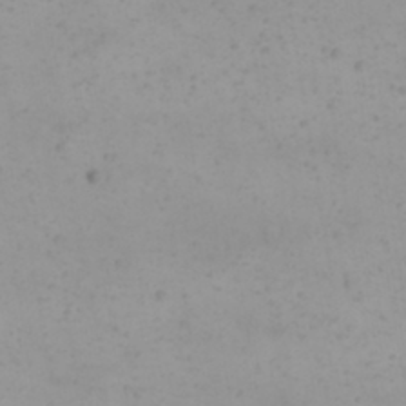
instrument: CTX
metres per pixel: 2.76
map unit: eHh
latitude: 21.5182
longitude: -64.8380
